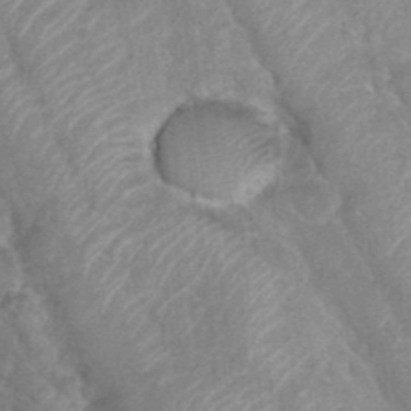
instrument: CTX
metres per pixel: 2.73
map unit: Nhu
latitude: 28.4790
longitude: -54.8758
